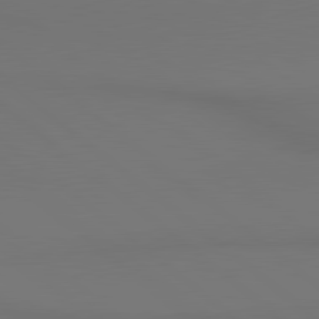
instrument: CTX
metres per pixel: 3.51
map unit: lApd
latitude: 80.5735
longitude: 154.6708
